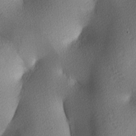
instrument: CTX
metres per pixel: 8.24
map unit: lAa
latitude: 3.7638
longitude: -116.6302
